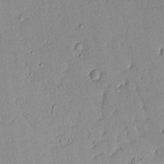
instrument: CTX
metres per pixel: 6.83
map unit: Aa
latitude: 10.7435
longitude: -129.0080
